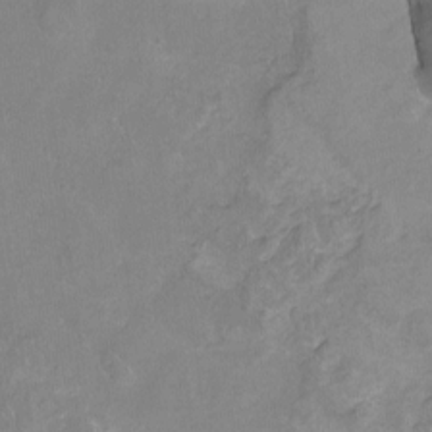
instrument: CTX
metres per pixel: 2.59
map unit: Nhu
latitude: -15.6344
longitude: -53.8772
